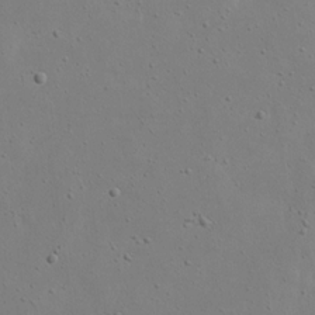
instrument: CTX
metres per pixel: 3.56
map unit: eHh
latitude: 18.2711
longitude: -71.4426
